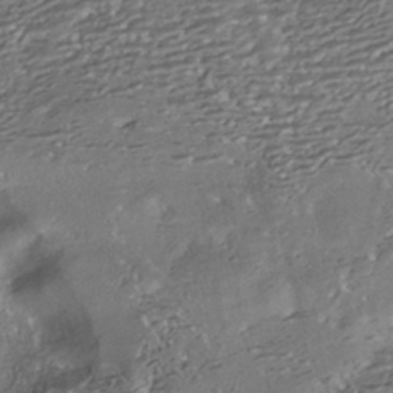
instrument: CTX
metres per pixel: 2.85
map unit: HNhu
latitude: -42.4628
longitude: 103.7856
